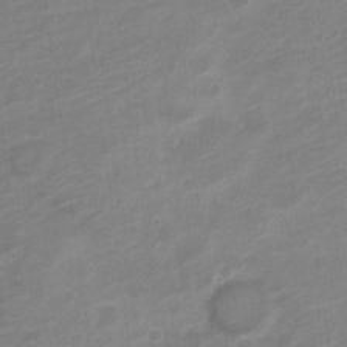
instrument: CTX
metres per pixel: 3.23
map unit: Nve
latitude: -18.4629
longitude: 107.5966
